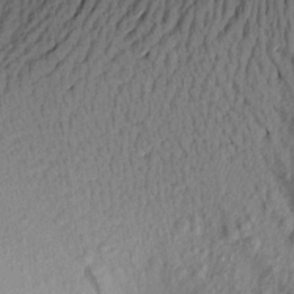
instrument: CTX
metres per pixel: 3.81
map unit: Aa
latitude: 16.8002
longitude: -146.3657
